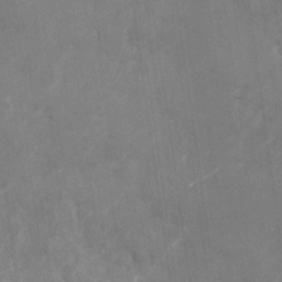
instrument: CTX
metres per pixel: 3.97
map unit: Nhu
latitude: -27.5588
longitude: -74.8002
